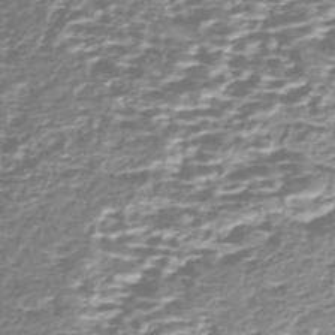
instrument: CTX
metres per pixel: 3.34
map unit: Nhe
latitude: -47.2376
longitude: -171.7450
